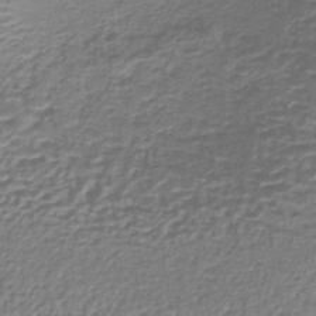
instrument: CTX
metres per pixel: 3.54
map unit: lHb
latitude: -36.9352
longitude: 61.1620
